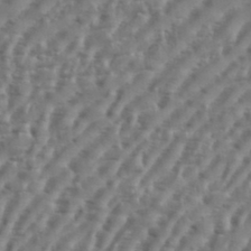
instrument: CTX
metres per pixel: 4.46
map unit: eHh
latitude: 36.2523
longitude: -134.2711
